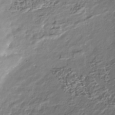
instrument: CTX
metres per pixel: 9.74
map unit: Nhu
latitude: -39.9556
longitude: -82.8946
